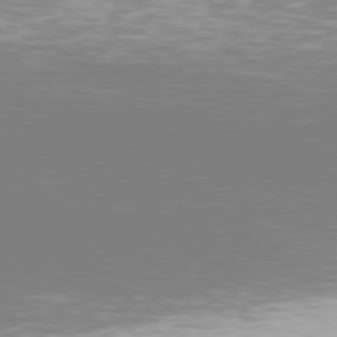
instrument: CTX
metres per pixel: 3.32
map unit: Hpe
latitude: 78.1200
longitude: -135.6127
